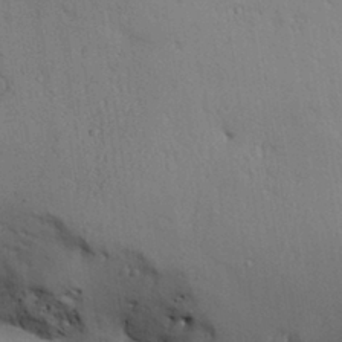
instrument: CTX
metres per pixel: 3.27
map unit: Aa
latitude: 30.9136
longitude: -145.1970
